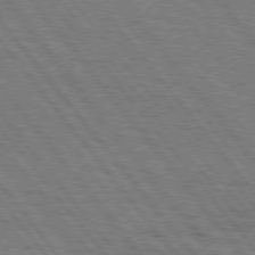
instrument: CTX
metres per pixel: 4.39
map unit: Hpe
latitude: 75.4804
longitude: -153.1403
